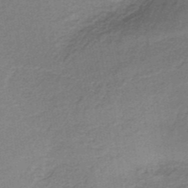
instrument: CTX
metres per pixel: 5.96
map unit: lHb
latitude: -35.2754
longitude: 61.1998
